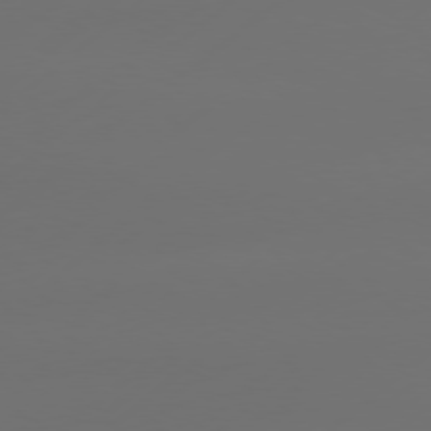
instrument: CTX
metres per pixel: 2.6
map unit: Hpe
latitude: 76.6112
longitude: -130.2334
